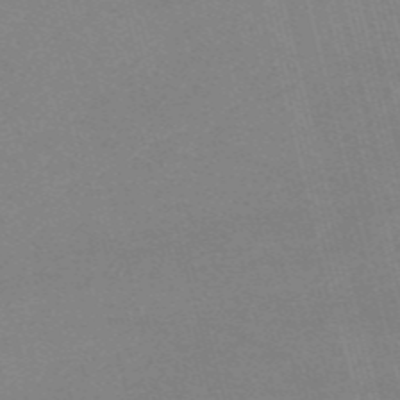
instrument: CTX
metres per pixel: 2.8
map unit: HNb
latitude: -54.7652
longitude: -45.1214
